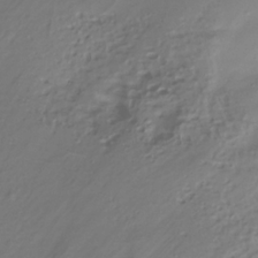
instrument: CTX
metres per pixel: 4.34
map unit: Hve
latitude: -31.8800
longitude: 91.1243
